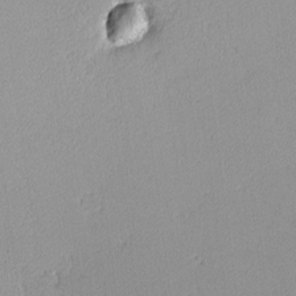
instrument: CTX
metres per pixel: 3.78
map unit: lHvf
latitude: -13.4077
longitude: -102.8947
